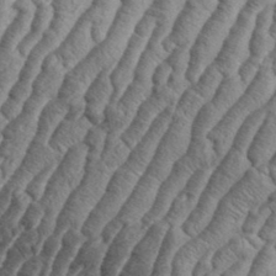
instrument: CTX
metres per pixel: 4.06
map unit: eHh
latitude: 37.0270
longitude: -137.1215
